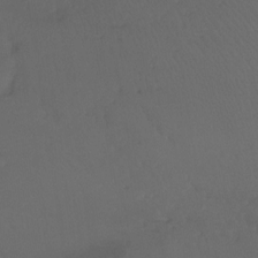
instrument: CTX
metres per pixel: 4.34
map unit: Ht
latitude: -7.9556
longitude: -30.1389
